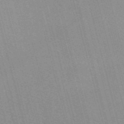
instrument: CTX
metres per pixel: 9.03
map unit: Nve
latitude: -57.7477
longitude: 62.5384
